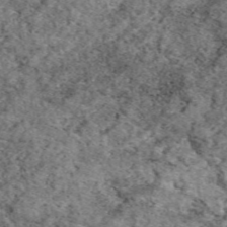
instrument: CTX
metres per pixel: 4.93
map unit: eAb
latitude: 49.3293
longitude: 108.8408
